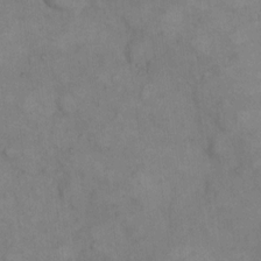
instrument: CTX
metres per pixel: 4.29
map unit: eHh
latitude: 8.5357
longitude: -63.0648
